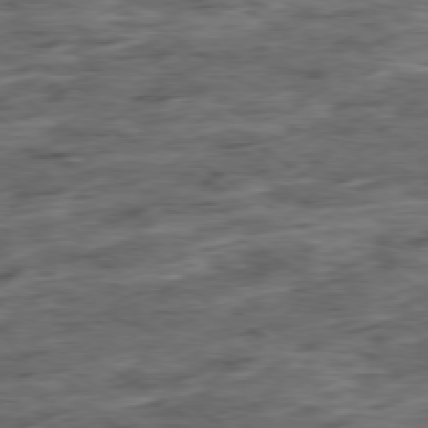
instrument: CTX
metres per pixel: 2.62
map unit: Ap
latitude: -79.4832
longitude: -48.4412
